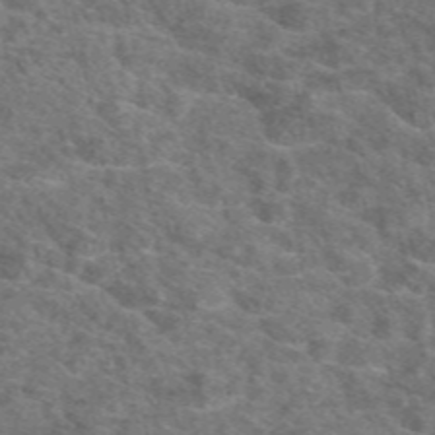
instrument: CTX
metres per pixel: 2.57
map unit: eAb
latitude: 49.1214
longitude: 113.7667
